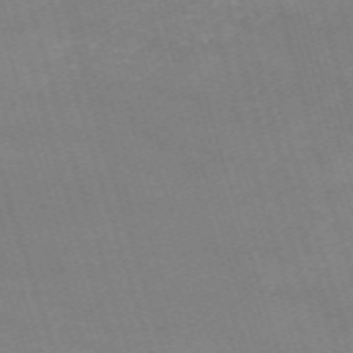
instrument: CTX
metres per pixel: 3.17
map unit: HNb
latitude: -54.7085
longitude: -36.3279
